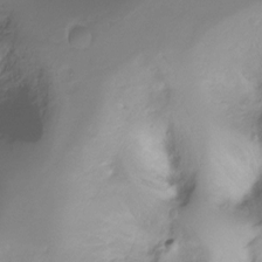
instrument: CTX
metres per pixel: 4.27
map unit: Ht
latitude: -16.8597
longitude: -45.1592
